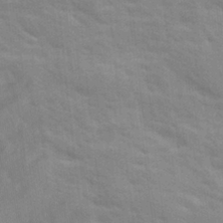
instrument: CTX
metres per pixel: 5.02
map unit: Ave
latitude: 10.6113
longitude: -102.4412
